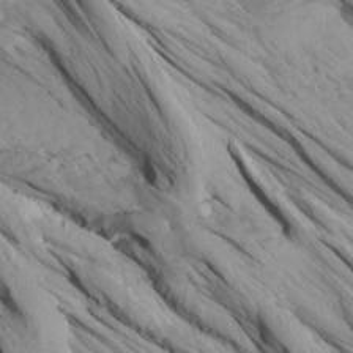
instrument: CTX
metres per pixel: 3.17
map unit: Aa
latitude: 27.4427
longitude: -133.6505
